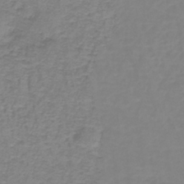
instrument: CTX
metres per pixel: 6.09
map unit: lHb
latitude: -41.5777
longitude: 60.0850
